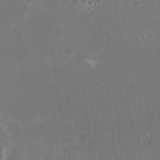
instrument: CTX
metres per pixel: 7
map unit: HNhu
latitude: -2.6707
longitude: -1.2915
